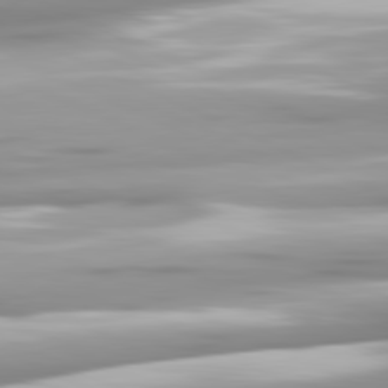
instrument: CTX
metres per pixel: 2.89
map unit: lApd
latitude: 81.3104
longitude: -139.8205
